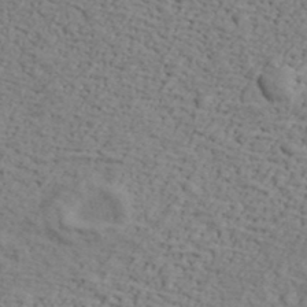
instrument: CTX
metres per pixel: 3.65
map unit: lHvf
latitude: 37.4238
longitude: -87.2915
